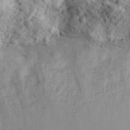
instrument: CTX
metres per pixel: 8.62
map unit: eHh
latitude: 33.6316
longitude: -68.7057
